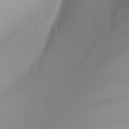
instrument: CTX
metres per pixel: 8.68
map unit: Nhu
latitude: -5.4265
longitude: -94.4412
